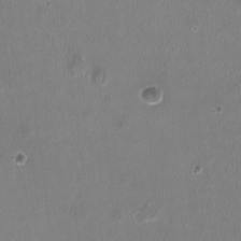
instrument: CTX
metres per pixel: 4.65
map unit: HNhu
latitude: -2.6518
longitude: -0.6490
